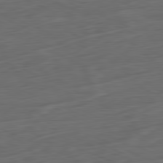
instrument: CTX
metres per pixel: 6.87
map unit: Ap
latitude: -81.6155
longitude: -75.9339
